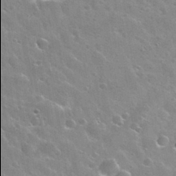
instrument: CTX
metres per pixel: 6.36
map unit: Nhu
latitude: 31.8395
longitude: -53.9906
